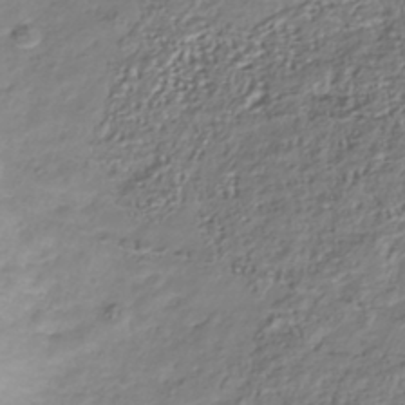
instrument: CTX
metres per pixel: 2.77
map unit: Nhu
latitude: -41.0297
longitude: -85.5560
